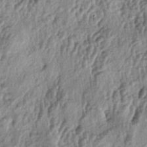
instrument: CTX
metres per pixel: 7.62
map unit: lAa
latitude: -5.6155
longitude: -124.9892
